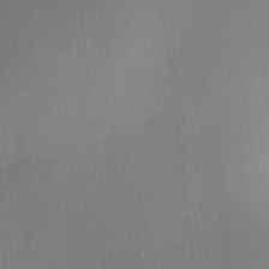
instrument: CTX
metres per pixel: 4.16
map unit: HNhu
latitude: 8.4034
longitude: 8.0283
